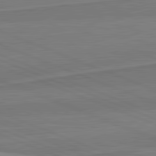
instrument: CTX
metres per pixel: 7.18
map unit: lApd
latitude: 82.1577
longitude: 141.2943
